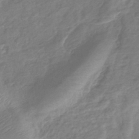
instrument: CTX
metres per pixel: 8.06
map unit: lHb
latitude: -40.9542
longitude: 78.9919
